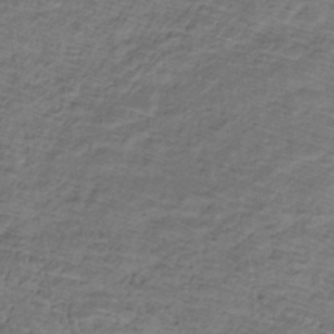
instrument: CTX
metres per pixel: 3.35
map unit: lHb
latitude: -32.3307
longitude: 66.0283
